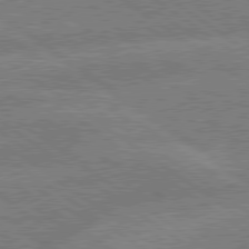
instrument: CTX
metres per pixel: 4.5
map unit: lApd
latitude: 79.4238
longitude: -161.2348
